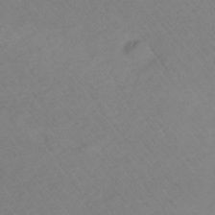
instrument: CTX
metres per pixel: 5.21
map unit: lHb
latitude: -33.5588
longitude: 72.1228
